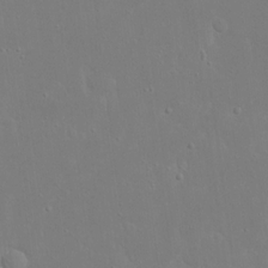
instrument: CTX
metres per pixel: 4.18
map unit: eHh
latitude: 16.7813
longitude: -71.6505
